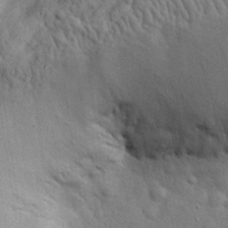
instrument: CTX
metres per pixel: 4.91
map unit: eHh
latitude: 29.4615
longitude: -76.1200
